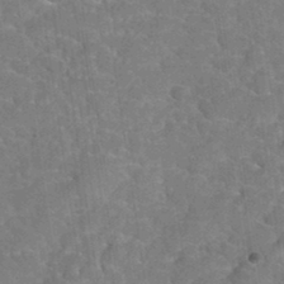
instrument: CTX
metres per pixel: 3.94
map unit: Hto
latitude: 35.4237
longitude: -52.8191
